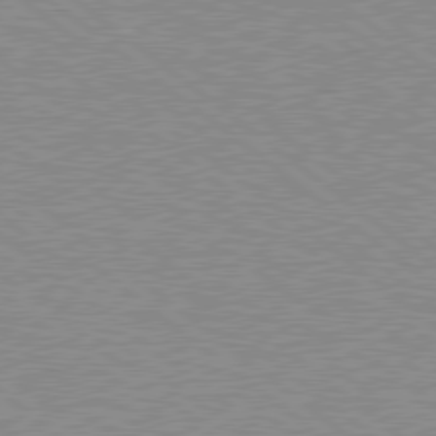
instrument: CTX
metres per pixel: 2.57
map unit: Hpe
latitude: 78.6680
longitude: -144.3656
